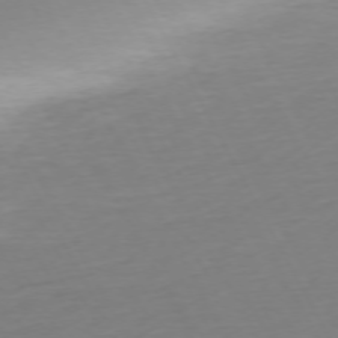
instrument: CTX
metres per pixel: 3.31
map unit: Ap
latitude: -73.9178
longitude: -69.5938
